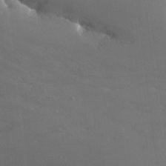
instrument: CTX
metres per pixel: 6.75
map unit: Nhu
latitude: -10.8408
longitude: -75.3293
